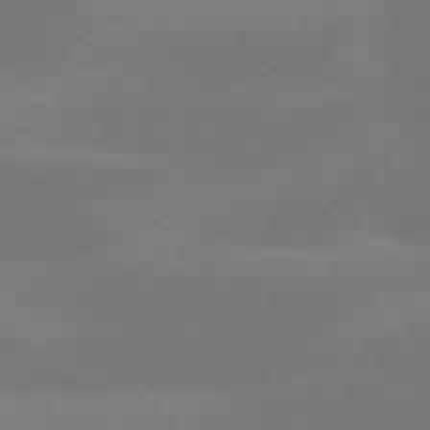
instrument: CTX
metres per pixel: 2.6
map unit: lApd
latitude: 79.5182
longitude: -150.4034
